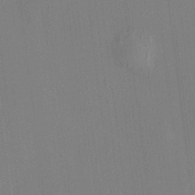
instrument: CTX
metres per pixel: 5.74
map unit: HNhu
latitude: 7.7072
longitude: 12.6519
